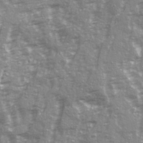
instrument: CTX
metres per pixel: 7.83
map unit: Ave
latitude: 22.2333
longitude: -132.7246
